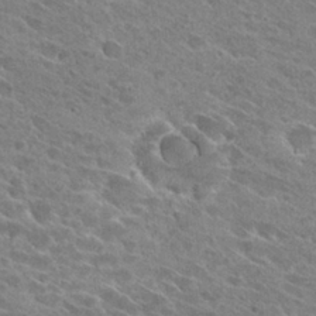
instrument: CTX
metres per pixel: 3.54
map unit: Hto
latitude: 26.5546
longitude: -41.0836
